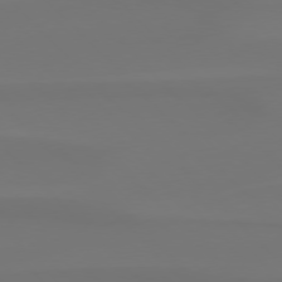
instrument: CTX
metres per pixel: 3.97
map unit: Hpe
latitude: 76.5545
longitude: -132.0444
